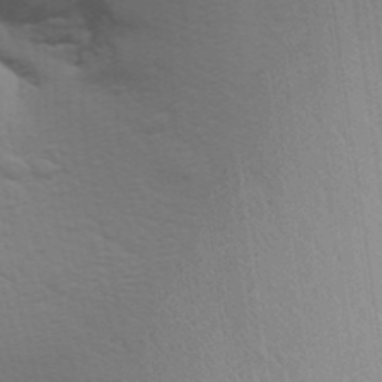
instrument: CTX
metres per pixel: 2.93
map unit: Aa
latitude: 28.8758
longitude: -139.9717
